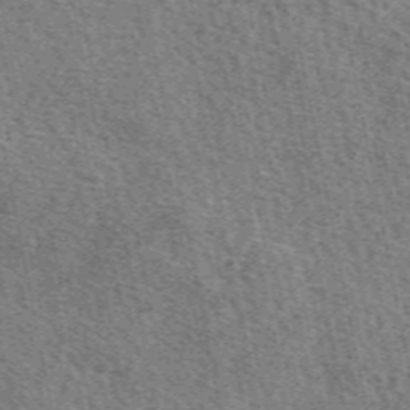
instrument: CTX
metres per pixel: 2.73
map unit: eAb
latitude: 50.8191
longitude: 113.5210
